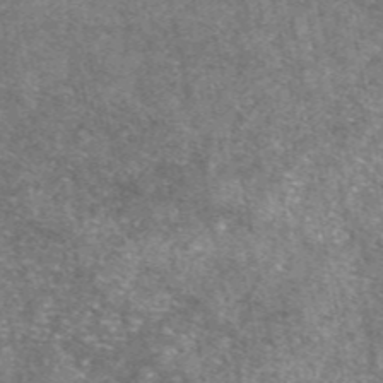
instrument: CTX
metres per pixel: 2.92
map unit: eAb
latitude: 47.2915
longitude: 121.9178
